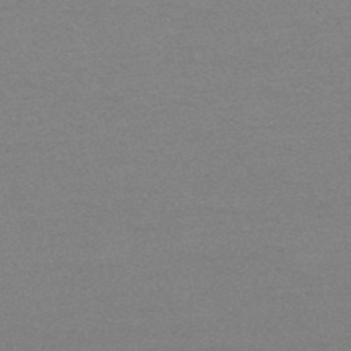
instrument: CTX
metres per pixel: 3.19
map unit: HNb
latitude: -52.3306
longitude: -43.5371
